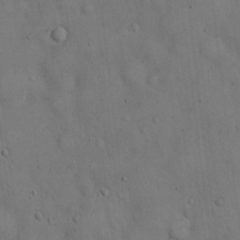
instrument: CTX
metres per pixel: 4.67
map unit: Hto
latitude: 14.7625
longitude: -59.7450
